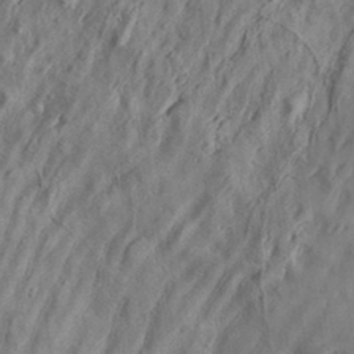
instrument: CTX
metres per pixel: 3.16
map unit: Aa
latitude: 34.4412
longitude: -136.6302
